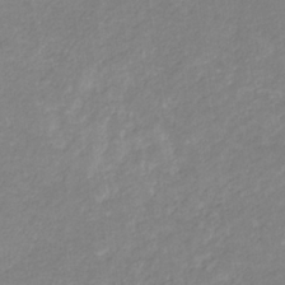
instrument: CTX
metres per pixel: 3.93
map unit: eHb
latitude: -31.6911
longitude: 68.5384
